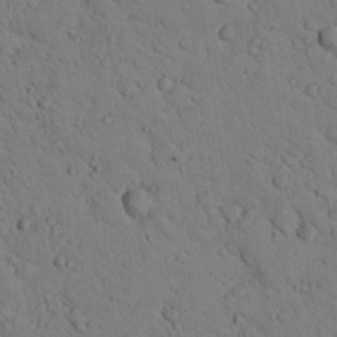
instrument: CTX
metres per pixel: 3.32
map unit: lHvf
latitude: 13.4427
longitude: 178.1605
